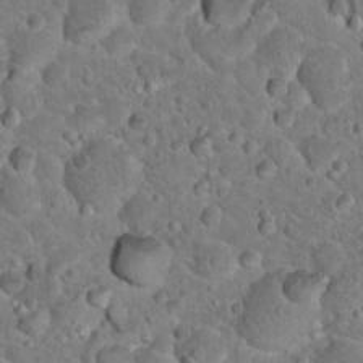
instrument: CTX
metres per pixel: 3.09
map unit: Hto
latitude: 19.2726
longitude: -33.1025
